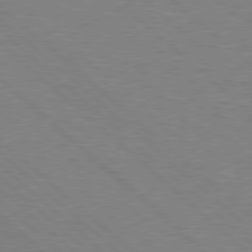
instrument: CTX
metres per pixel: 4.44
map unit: Hpe
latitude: 78.2901
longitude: -152.2145
